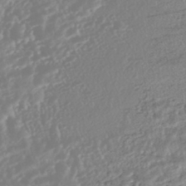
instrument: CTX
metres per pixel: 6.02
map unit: HNhu
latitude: -44.3117
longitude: 103.8989
